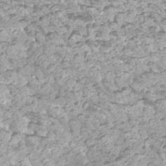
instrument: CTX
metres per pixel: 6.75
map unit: Htu
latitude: 3.7449
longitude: -21.2159
